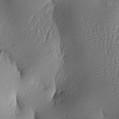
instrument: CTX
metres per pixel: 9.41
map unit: lAa
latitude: -8.0094
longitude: -128.8758
